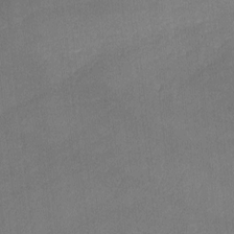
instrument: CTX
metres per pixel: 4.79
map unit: lHvf
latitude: -11.9178
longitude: -102.7813
